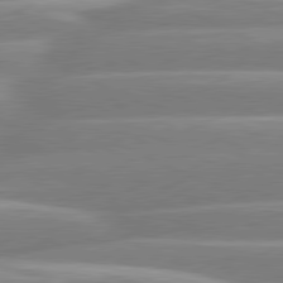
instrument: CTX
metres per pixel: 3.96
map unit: lApd
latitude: 80.8380
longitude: -131.3671
